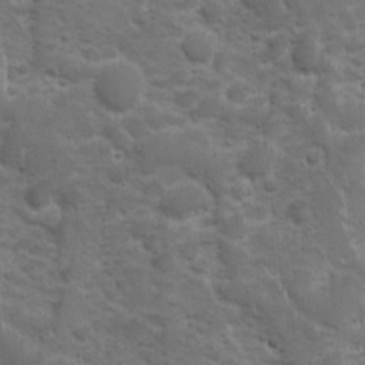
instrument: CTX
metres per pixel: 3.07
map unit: Ave
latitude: 10.6491
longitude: -104.0255
